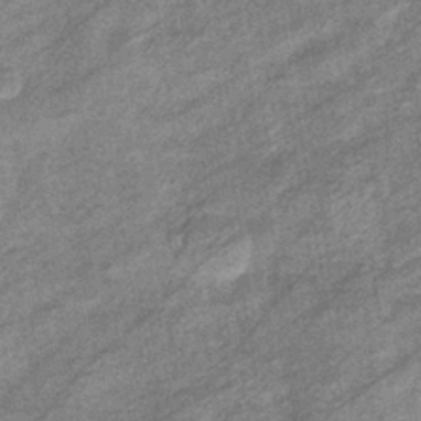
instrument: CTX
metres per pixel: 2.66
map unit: eHb
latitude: -38.4818
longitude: 79.1998
